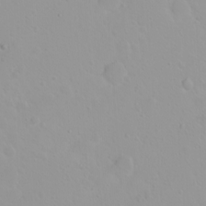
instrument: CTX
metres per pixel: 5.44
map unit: eHh
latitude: 2.0822
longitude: -54.9703
